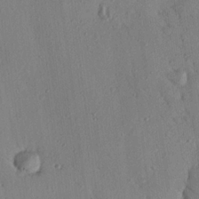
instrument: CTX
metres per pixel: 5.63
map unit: Nhu
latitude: 21.0270
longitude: -78.9136
